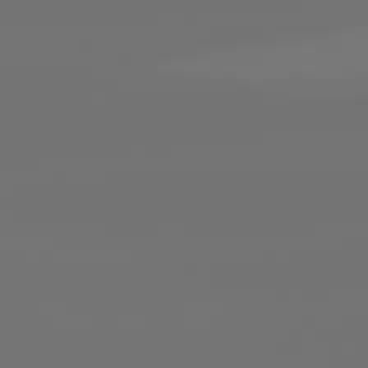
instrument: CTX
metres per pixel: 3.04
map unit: lApd
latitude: 82.0822
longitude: -160.7813
